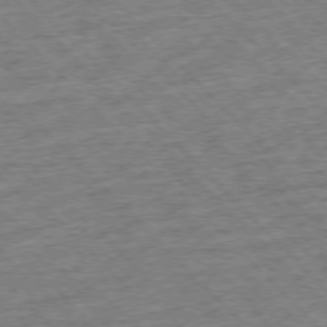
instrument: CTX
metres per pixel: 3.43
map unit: Hpe
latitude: -76.6896
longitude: -15.5938
